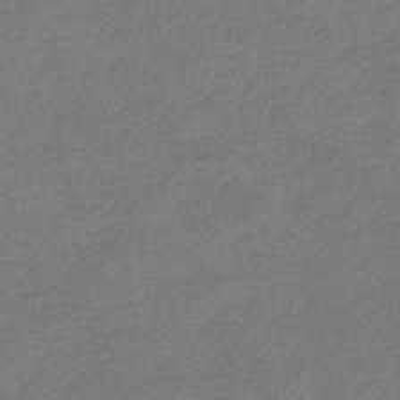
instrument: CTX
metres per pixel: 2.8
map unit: eHb
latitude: -45.1242
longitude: 88.7463
